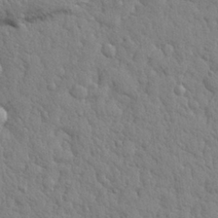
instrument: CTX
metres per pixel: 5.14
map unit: eHh
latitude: 28.2144
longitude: -75.5371
